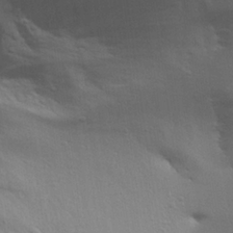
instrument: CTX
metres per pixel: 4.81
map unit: Aa
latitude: 24.3278
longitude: -136.2334
